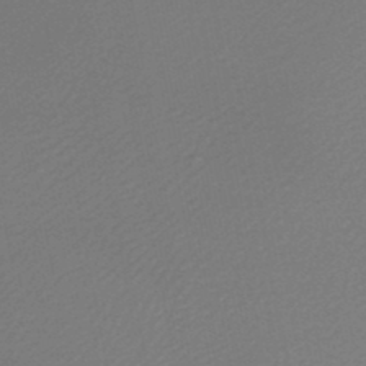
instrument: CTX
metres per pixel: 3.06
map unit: lHb
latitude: -47.4832
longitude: 69.0675
